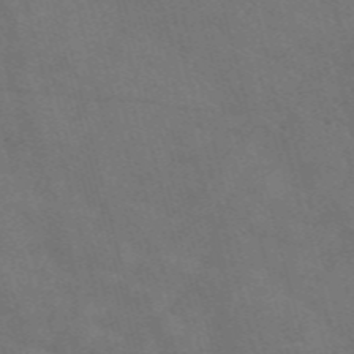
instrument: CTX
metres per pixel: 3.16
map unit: Nve
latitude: -57.6155
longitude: 51.5777
